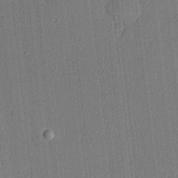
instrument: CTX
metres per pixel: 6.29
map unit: lHvf
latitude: 20.8191
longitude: 141.1809
